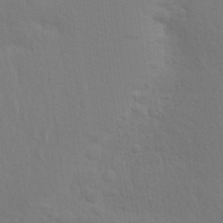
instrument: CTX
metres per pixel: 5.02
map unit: Aa
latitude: 26.3278
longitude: -145.8205
